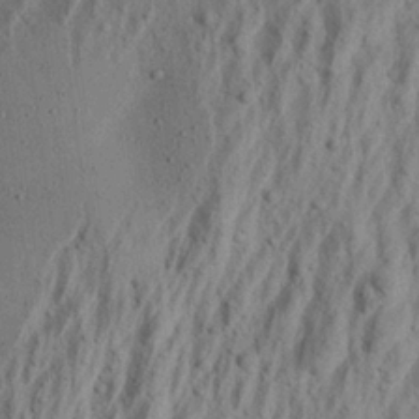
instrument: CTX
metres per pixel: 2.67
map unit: Aa
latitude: 21.8206
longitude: -143.5938
